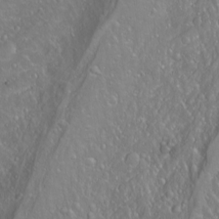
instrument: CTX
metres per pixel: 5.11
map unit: Nhu
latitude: -4.2739
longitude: -87.7449
